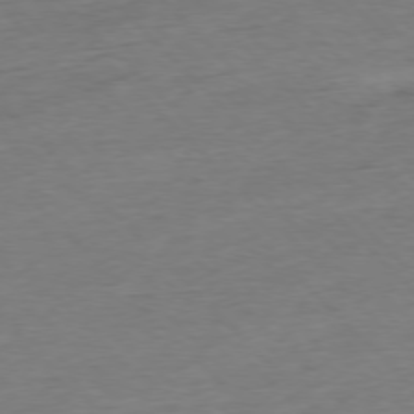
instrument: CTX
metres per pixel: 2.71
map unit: Ap
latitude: -77.1242
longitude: -97.9717
